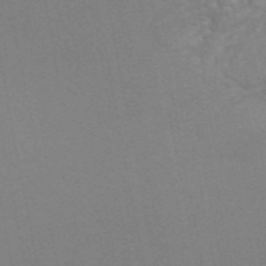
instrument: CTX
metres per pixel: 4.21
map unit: ANa
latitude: 48.8569
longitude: -73.4805
